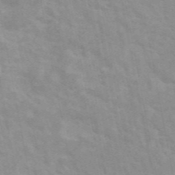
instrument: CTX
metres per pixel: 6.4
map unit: ANa
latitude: 46.0444
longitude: 26.0849
